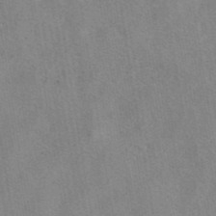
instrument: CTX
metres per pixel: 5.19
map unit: eAb
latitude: 42.7246
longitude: 107.2754
